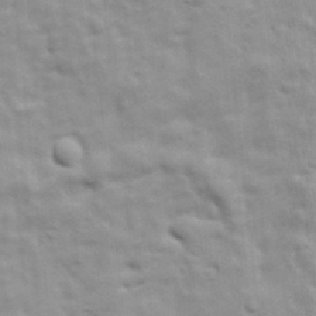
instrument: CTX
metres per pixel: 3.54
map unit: Ave
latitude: 17.5182
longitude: -133.1403
